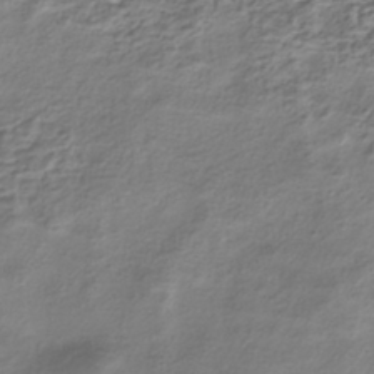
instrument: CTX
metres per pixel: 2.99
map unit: HNhu
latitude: -40.6707
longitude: 106.7841
